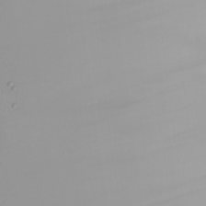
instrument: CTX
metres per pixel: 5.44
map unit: Nhu
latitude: -5.6155
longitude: -92.3656
